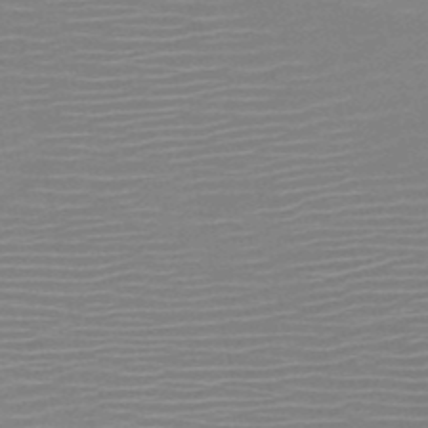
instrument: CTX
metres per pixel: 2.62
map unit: HNb
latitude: -51.3887
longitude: -47.7450
